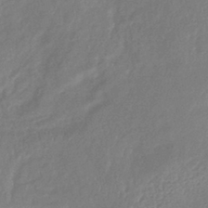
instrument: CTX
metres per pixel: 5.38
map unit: lHb
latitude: -40.7841
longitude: 72.7274
